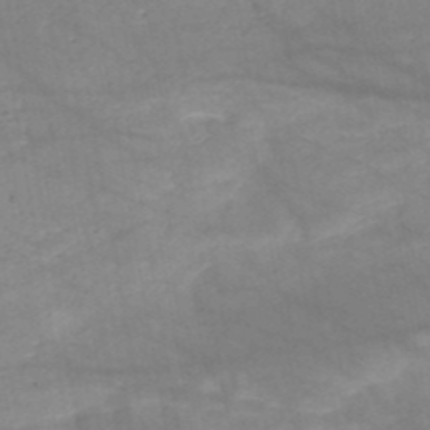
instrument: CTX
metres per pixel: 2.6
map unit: HNb
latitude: -50.6329
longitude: -39.7072
